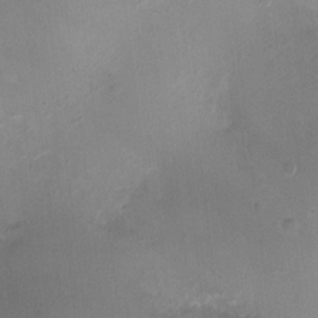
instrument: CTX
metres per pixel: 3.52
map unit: Ht
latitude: -2.3495
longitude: -19.8961
